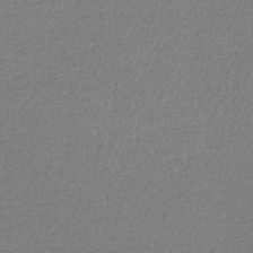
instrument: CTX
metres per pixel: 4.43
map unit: lHb
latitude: -48.3118
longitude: 62.8219
